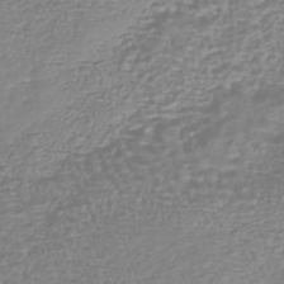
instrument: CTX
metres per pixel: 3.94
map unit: HNhu
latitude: -44.4062
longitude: 99.0486
